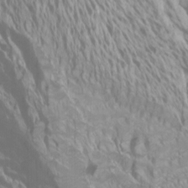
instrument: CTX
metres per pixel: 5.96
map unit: Htu
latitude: -4.3684
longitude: -73.4049
